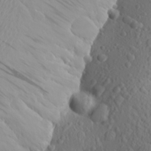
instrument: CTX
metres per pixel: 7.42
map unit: Aa
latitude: 23.9528
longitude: -146.1767
